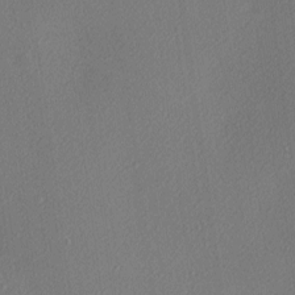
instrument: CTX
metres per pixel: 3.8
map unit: Nhu
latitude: 0.9891
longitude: -77.3859
